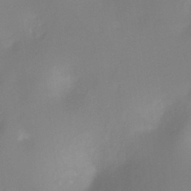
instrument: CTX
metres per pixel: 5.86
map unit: Ht
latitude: -11.6911
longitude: -45.9339
